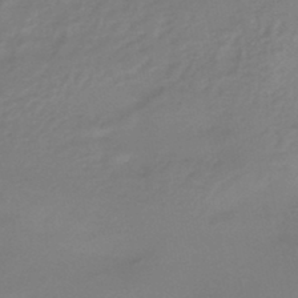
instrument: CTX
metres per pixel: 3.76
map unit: HNhu
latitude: -45.8800
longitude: 92.2362
